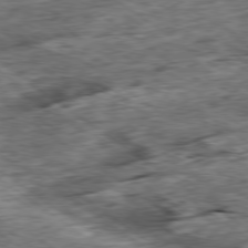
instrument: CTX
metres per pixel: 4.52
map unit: Ap
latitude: -79.4265
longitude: -85.8961
